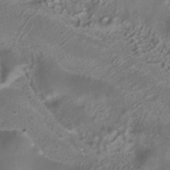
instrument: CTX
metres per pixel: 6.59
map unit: ANa
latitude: -37.5588
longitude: 95.1242
